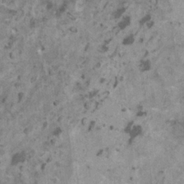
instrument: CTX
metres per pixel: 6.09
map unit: HNhu
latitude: 0.4790
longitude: 4.5573
